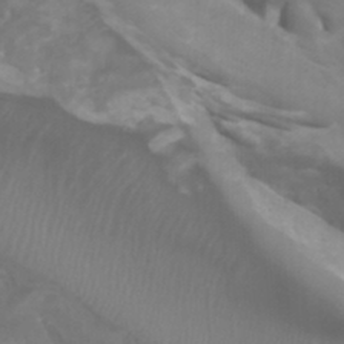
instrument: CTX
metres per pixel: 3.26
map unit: Htu
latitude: -5.2754
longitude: -75.3860
